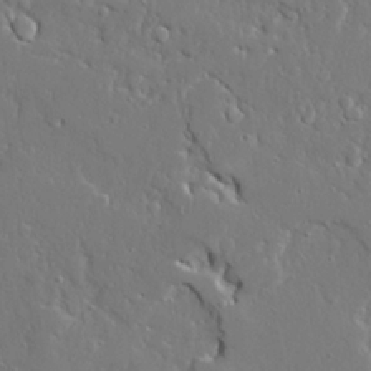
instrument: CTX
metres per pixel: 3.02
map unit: Ave
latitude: 22.7813
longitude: -129.5938
